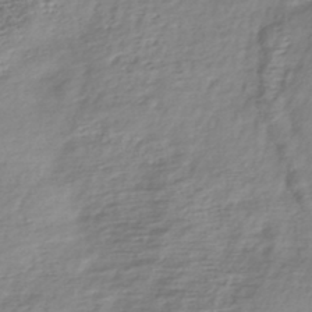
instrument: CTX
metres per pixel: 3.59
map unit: lHb
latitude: -40.4251
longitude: 73.4265
